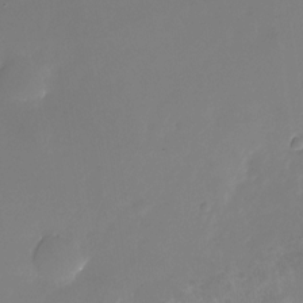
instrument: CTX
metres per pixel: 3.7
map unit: Nhu
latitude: -25.6533
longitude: -71.1025
